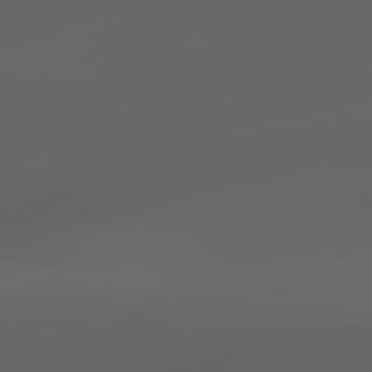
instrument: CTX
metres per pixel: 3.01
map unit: lApd
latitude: 80.8191
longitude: -85.4049
